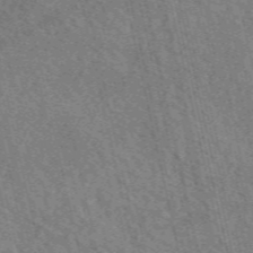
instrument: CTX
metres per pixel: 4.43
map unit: eAb
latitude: 51.1214
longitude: 113.5588
